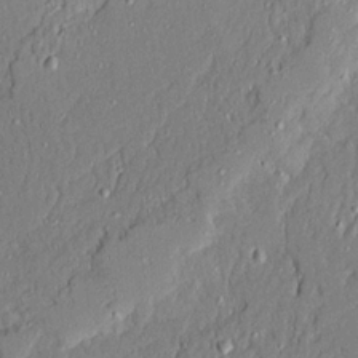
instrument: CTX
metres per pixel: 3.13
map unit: Ave
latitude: 21.5182
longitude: -128.3845
